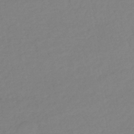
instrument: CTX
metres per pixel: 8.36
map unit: lHb
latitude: -36.0850
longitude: 68.9919
